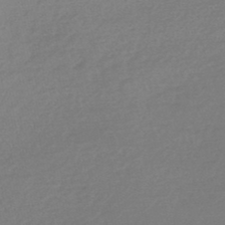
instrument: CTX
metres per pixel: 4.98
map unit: HNb
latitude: -47.4076
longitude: 58.0094
